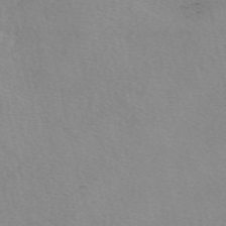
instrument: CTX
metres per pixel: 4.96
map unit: eAb
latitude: 49.9150
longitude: 106.5763
